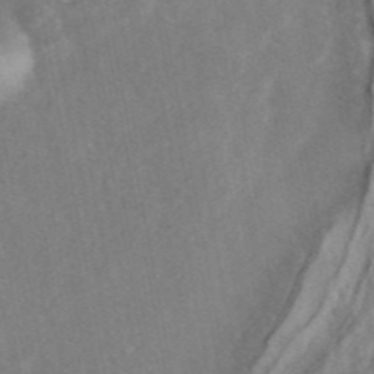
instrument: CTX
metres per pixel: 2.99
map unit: eAb
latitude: 47.2159
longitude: 127.6344
